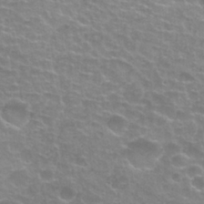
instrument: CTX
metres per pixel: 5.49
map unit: Nhu
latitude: 27.3860
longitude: -53.1970
